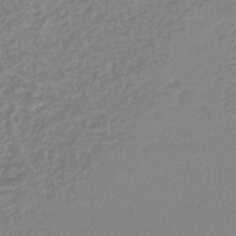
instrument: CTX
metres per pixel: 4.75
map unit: lHb
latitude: -44.0661
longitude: 72.4629
